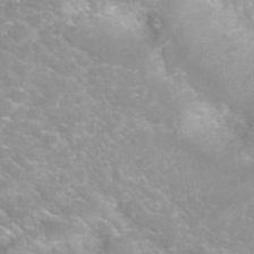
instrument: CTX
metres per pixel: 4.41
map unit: Hto
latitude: 32.7246
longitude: -50.3845
